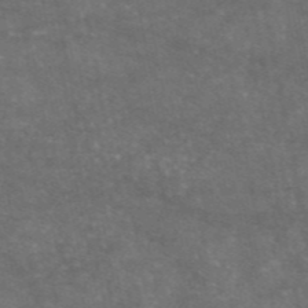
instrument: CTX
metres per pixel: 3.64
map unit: eAb
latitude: 46.8191
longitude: 120.0850
